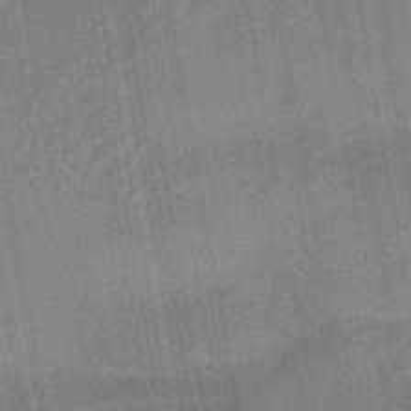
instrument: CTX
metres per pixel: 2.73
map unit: HNhu
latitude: -43.8611
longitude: 92.0472
